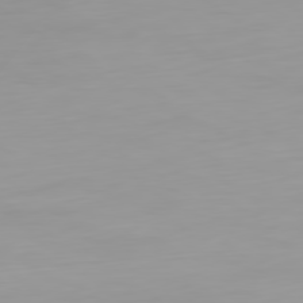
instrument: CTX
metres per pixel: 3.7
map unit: Ap
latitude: -79.8611
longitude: -68.5735
